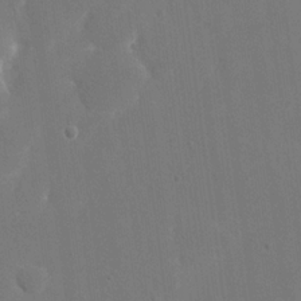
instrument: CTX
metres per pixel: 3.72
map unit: eHh
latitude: 19.1592
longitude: -67.6882
